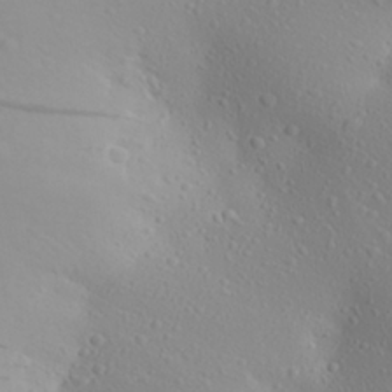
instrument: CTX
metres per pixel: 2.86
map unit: Aa
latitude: 27.4427
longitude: -146.1200
